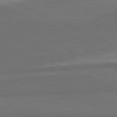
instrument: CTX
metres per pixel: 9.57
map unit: lApd
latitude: 82.1766
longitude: 157.1620
